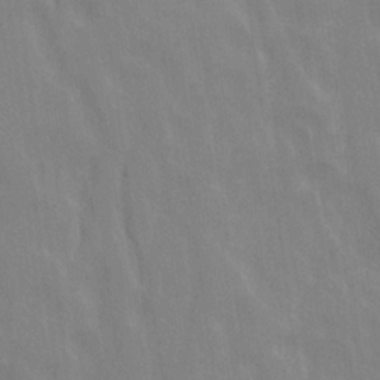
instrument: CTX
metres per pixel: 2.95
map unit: Ave
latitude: 21.4049
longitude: -134.4223
